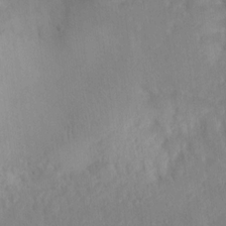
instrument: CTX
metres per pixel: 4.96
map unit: Nhu
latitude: 11.8583
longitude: -27.6505
